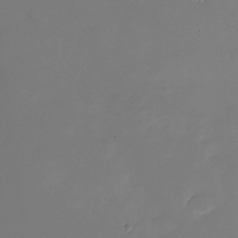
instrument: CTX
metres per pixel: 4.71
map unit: Nhu
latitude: -22.8975
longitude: -71.7449
